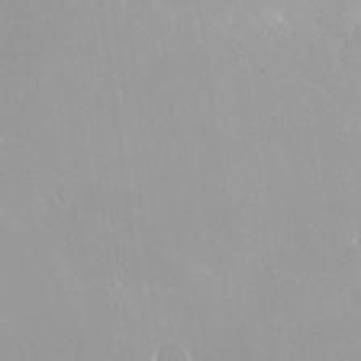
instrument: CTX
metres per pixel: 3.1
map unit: Nhu
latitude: 30.2334
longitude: -56.9891
